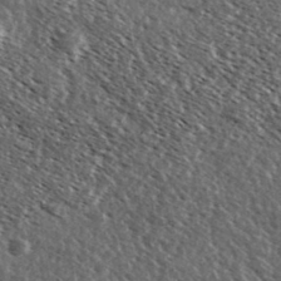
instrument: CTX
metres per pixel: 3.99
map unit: Ave
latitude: 37.2537
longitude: -108.7624
